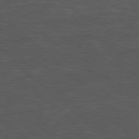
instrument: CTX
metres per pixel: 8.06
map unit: Hpe
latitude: 78.2145
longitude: -154.0633
